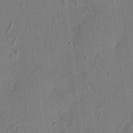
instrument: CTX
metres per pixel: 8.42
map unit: HNhu
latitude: 6.7813
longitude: -3.3481
